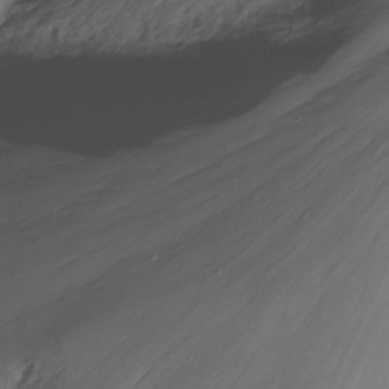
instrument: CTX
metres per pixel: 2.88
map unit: Nhu
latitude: -13.5966
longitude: -62.4034
